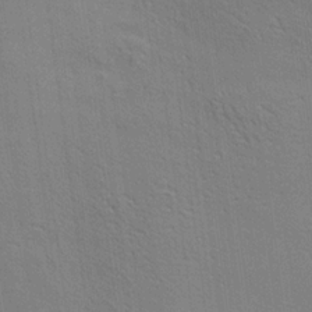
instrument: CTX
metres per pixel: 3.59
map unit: Aa
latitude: 20.5357
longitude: -140.6301
